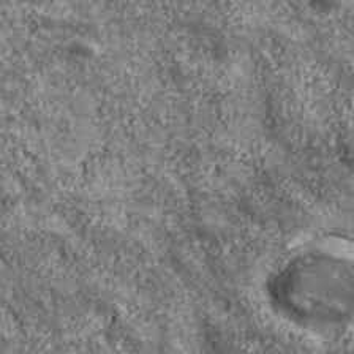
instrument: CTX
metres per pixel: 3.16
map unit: eHh
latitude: 43.2915
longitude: -89.4616
